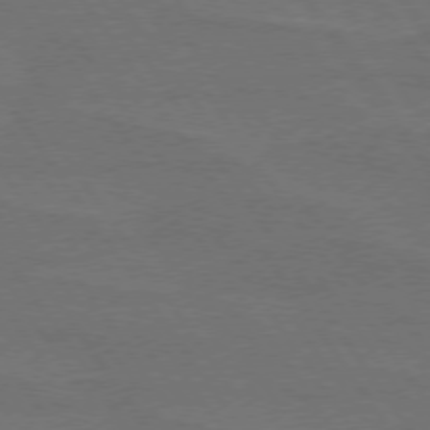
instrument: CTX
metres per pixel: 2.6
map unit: lApd
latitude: 74.6491
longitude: -56.5923
